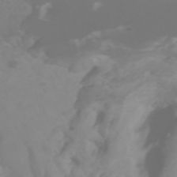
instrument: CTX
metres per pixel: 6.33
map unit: Htu
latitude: -4.7463
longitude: 137.3887
